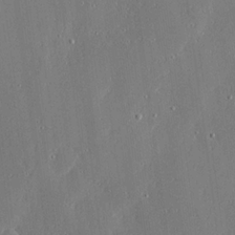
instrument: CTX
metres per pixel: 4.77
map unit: Ave
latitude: 17.5371
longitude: -139.5560
